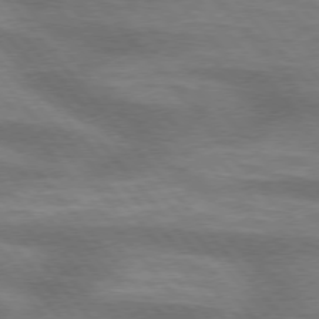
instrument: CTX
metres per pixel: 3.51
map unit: lApd
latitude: 75.5371
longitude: -58.4979
